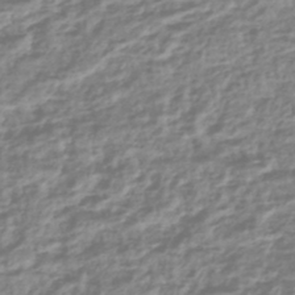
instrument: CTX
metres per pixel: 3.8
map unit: HNhu
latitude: -44.6519
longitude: 99.7477
